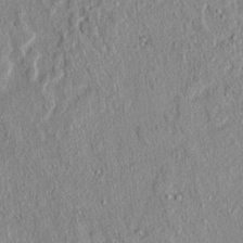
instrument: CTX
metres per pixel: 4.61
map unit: lAvf
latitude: 6.9136
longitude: 167.2943
